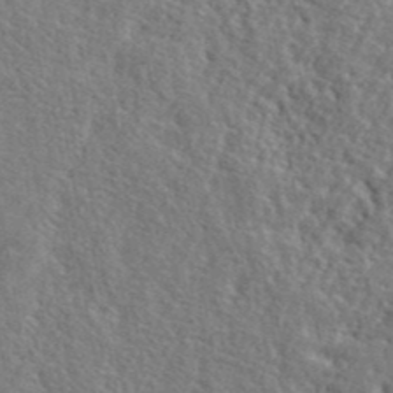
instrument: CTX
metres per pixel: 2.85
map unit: lHvf
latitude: 42.4034
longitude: -87.9339
